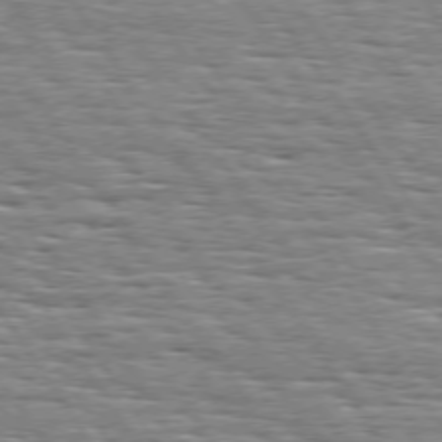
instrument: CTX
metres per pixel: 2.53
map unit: Hpe
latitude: 74.1389
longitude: -138.1767
